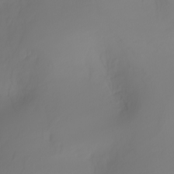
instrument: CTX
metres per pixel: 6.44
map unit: Nhu
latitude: -5.8233
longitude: -94.2334
